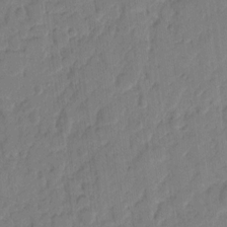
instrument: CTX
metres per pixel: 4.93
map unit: eHh
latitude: 9.4804
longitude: -65.5182
